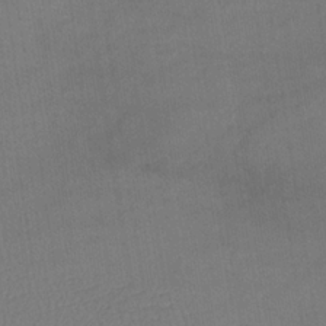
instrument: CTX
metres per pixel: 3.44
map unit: lHb
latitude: -34.5007
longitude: 64.4440
